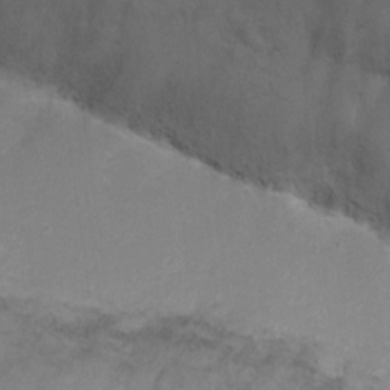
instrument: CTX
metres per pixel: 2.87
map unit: Ht
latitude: 2.3845
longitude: -25.9906
